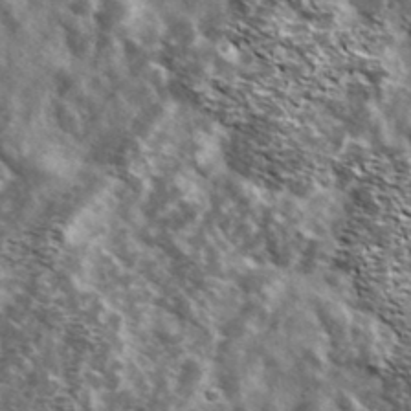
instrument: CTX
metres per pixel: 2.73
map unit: Ave
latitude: 38.1956
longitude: -108.3845
